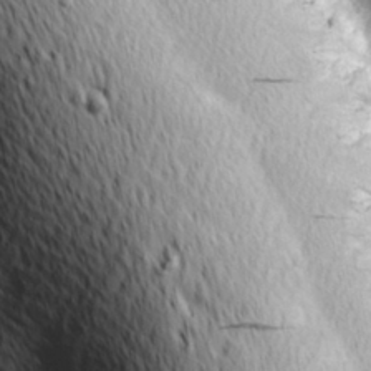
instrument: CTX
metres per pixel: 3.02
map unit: Hve
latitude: 24.4412
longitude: -97.5182
